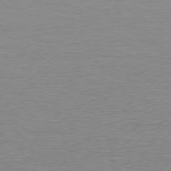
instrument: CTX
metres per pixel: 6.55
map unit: Ap
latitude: -78.2361
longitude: -58.8758
